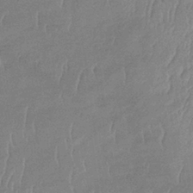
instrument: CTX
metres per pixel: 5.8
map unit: lHb
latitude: -34.0661
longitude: 69.4076
